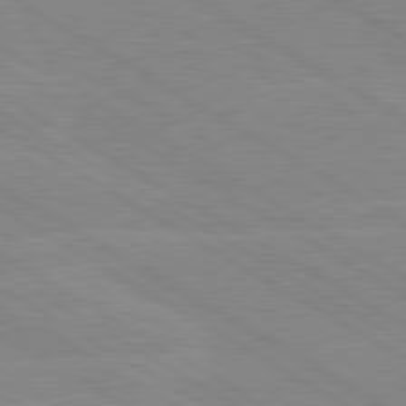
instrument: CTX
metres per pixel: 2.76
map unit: lApd
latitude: 80.0822
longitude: -126.4223
